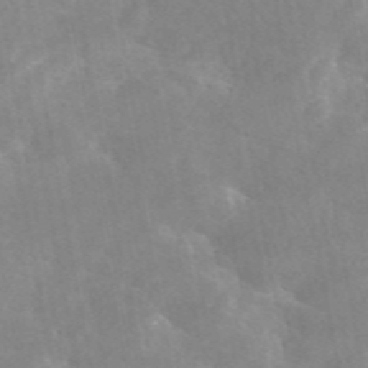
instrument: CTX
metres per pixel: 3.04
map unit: eAb
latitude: 45.8583
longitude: 124.5952
